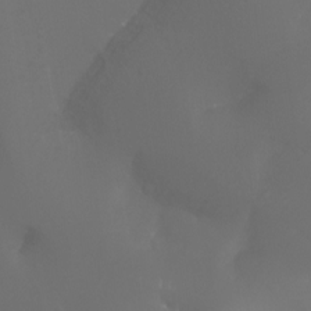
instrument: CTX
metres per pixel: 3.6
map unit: Aa
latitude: -7.3131
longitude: -72.5735
